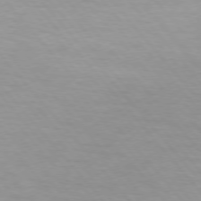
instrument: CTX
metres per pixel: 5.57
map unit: lApd
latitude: 74.3278
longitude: -60.4412
